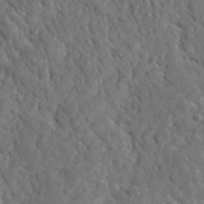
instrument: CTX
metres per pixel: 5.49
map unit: lHvf
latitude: 35.0458
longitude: -86.7435
